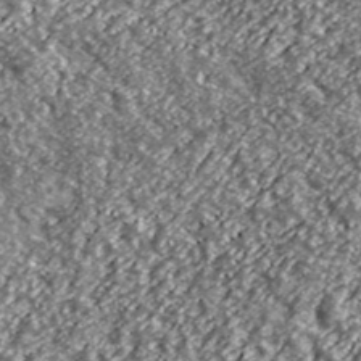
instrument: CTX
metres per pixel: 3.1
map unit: Ave
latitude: 40.7435
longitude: -105.9150
